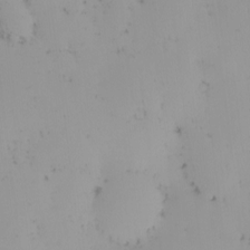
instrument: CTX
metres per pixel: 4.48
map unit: eHh
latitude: -1.9179
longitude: 20.5762
